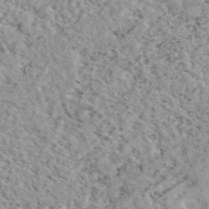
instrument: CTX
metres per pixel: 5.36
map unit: eAb
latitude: 45.1781
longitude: 111.9745
